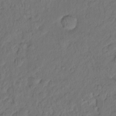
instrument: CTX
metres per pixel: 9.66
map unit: Hto
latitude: -7.9556
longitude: -46.8380
